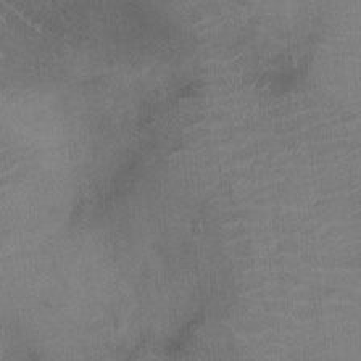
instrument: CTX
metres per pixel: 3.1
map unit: Ht
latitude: -4.6329
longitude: -16.8380
